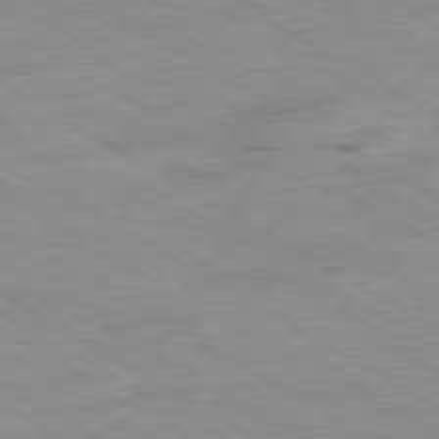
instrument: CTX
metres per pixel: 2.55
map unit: Ap
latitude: -80.5385
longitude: -74.5924
